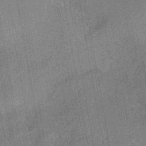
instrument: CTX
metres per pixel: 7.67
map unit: HNhu
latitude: -43.8611
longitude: 92.0661
